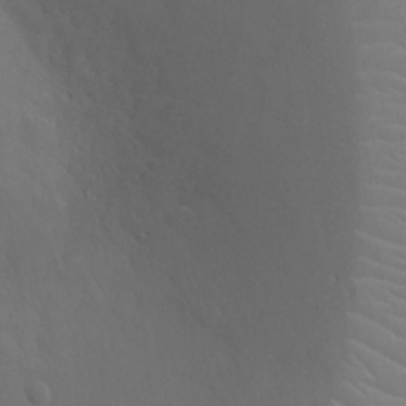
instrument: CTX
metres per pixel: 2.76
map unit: Ht
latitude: -3.8233
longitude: -17.7828
